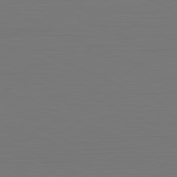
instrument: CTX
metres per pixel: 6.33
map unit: Hpe
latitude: -81.6344
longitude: 6.9730
